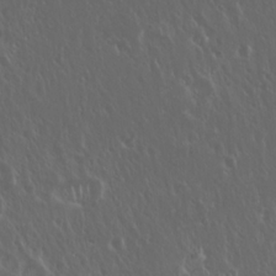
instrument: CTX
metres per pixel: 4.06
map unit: Hto
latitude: 19.3481
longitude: -57.1970
